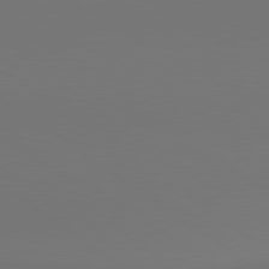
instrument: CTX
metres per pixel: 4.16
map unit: lApd
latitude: 80.7057
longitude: 153.3131
